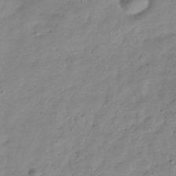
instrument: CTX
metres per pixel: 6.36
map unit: Hve
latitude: -33.2376
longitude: 90.5196
